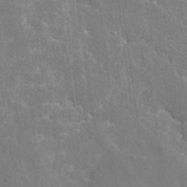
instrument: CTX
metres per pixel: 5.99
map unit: Hto
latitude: 23.3859
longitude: -40.3845
